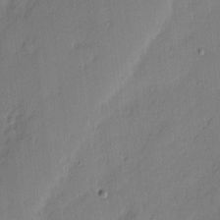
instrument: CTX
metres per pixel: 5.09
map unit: eHh
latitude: 3.1781
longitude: -77.1025
